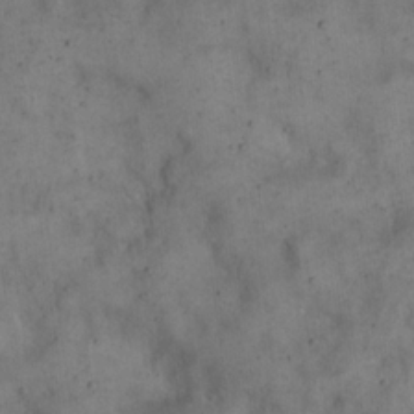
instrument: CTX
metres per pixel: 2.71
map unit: eHh
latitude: 20.4790
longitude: -61.2726
